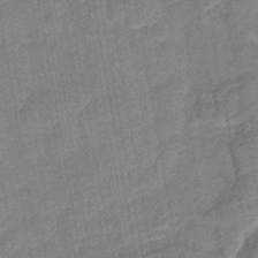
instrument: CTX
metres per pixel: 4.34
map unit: lHb
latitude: -43.3320
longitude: 80.3495
